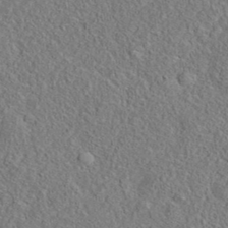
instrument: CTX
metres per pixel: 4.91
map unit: eAb
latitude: 35.6882
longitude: 111.5399
